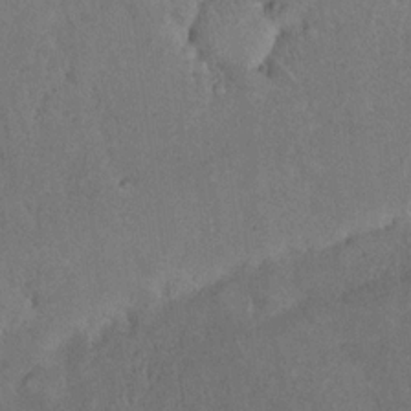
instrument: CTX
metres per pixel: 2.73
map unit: eHh
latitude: 18.1766
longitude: -62.7247
